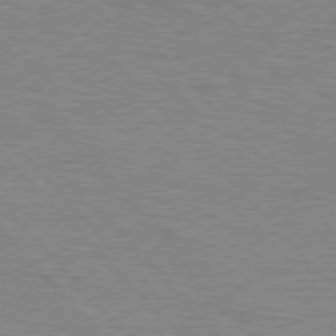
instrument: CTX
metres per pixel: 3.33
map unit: Hpe
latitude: 77.0458
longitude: -157.8961
